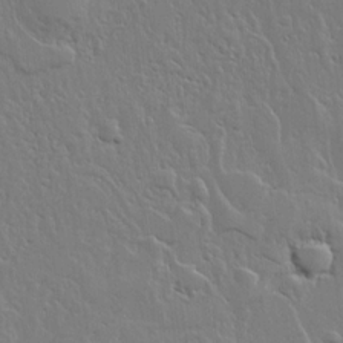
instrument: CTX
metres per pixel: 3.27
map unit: lHvf
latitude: 18.3656
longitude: -116.8380
